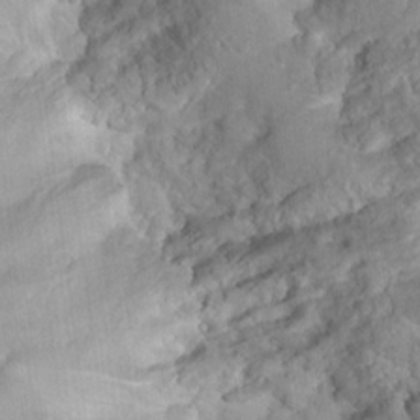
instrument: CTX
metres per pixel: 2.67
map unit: Hto
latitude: 17.3293
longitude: -40.1955
